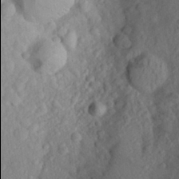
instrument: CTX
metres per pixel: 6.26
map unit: Aa
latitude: 25.5560
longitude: -145.9906
